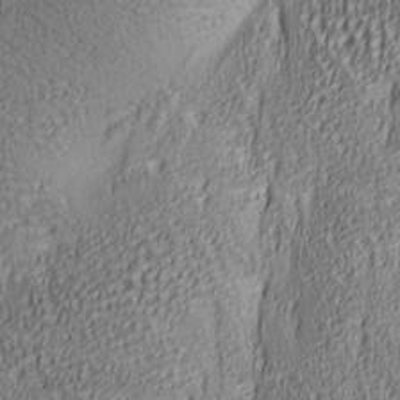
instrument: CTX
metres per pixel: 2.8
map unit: lAa
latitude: 6.5357
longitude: -116.6868
